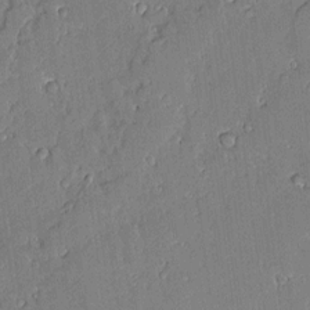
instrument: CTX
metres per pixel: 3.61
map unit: Aa
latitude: 11.3104
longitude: -128.6301
